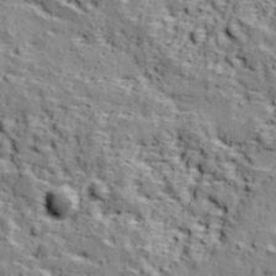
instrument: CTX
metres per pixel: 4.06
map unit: Ave
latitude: 11.4049
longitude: -105.2348
